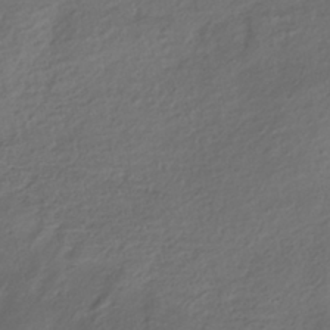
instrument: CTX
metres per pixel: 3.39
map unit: HNhu
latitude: -39.4832
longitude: 97.8611
